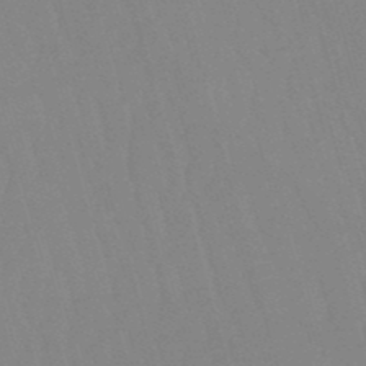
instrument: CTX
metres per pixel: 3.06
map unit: eHb
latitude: -50.6140
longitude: 75.8990
